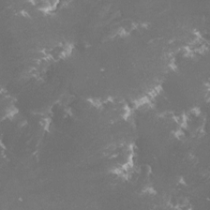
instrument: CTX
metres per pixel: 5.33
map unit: lHvf
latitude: -15.5966
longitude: -100.0822
